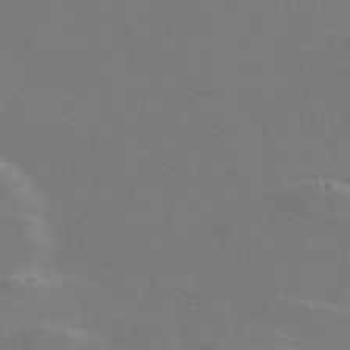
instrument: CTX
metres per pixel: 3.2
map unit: Nve
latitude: -58.6896
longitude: 63.1809
